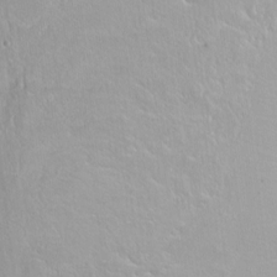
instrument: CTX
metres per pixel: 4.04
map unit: Hto
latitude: -6.6707
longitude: -47.4616
